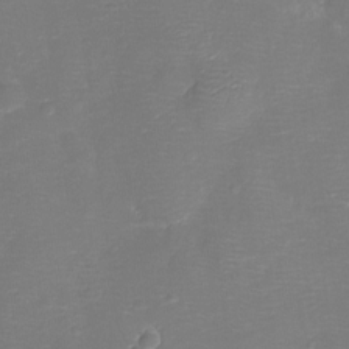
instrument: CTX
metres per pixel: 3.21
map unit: Ht
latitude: -11.3510
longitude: -23.2537
